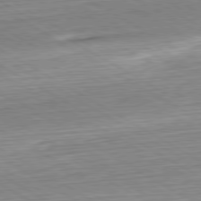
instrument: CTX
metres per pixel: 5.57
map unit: Hpe
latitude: -80.6897
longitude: 22.5196
